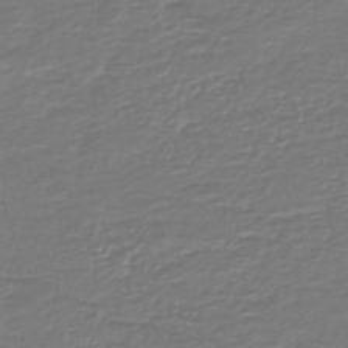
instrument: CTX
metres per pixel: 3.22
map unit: HNb
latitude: -47.0486
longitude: 53.3320
